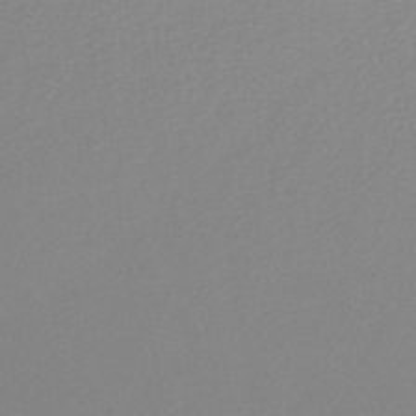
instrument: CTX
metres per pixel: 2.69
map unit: lHb
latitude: -46.4440
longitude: 72.1417
